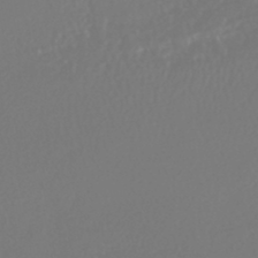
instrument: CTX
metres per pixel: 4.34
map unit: HNhu
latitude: -47.0108
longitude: 104.0094
